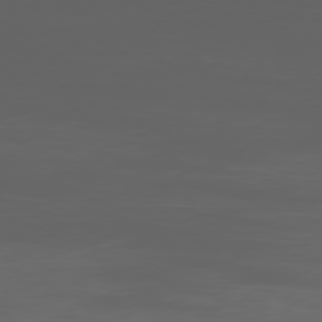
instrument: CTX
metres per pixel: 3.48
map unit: Ap
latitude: -80.0661
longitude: -93.1592
